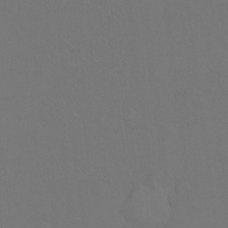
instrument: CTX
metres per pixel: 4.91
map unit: Hto
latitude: -10.4440
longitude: -37.2537
